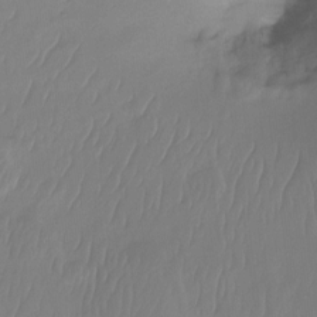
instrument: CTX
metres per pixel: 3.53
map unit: Ht
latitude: -15.2754
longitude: -48.9514
